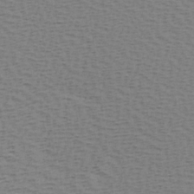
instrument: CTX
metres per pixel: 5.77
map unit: Hve
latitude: 2.2144
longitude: -125.1403
